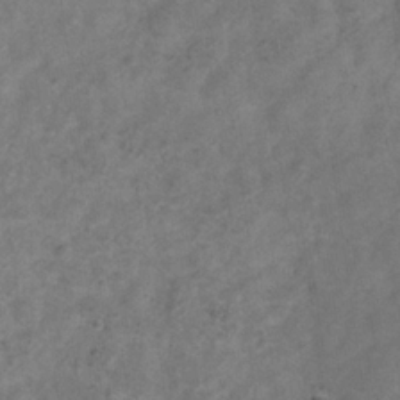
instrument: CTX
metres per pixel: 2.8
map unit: Hve
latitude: -33.1243
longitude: 89.5210
